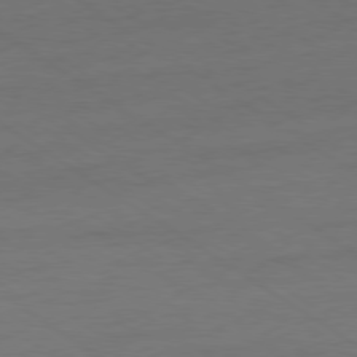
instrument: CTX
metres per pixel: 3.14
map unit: Ap
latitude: -79.6721
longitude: -52.9892
